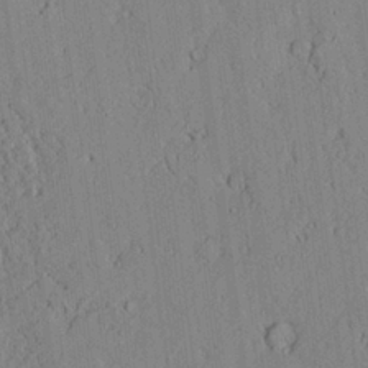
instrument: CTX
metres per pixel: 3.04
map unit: Ave
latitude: 24.1955
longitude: -133.5938
